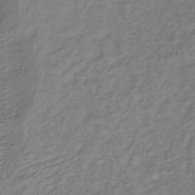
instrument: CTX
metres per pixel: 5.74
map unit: lHb
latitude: -38.7463
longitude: 70.1039
